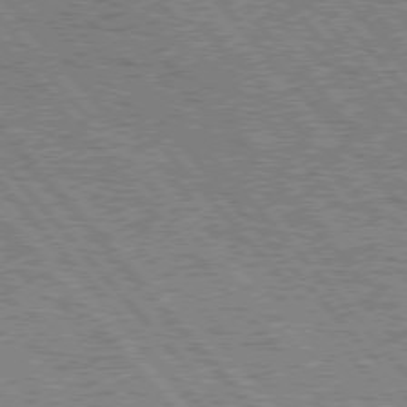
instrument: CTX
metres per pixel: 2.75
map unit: Hpe
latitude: 75.9150
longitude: -125.9339
